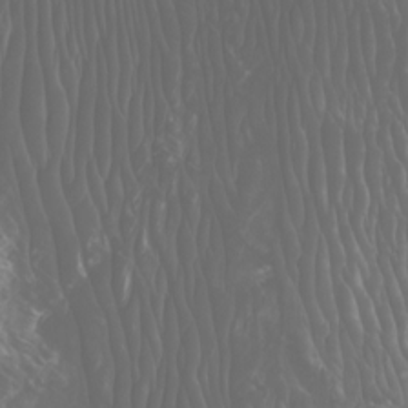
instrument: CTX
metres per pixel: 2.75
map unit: Htu
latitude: -5.1053
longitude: -75.8394
